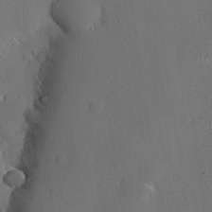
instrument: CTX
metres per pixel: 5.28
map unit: eHh
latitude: 22.4034
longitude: -91.1025
